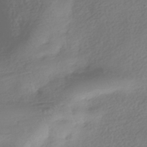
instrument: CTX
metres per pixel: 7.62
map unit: HNhu
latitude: -40.8786
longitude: 97.7478
